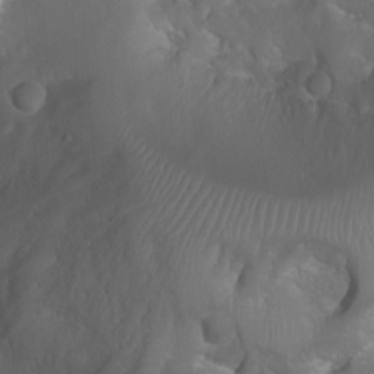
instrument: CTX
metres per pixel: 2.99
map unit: Nhu
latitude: -9.9367
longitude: -69.4615
